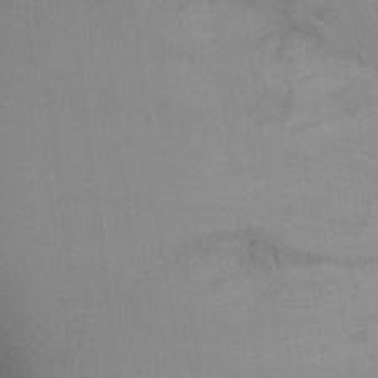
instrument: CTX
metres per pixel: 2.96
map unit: Ht
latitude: -8.5763
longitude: -30.8002
